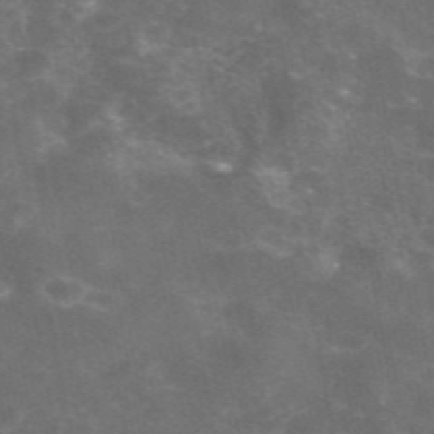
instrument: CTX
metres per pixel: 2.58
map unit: eAb
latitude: 46.9136
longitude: 124.8030
